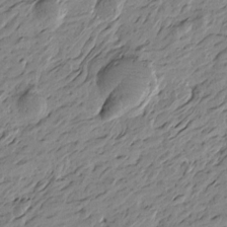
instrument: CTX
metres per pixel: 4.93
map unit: Htu
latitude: -4.8030
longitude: -178.4790
